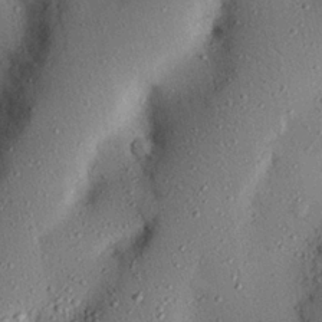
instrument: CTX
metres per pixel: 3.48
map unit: Nhu
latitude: 24.7435
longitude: -73.0081
